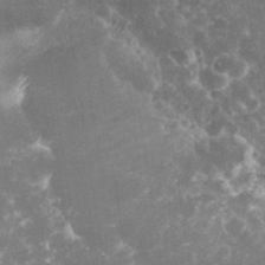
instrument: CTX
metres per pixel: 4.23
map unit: eHh
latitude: 34.3845
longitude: -60.5545
